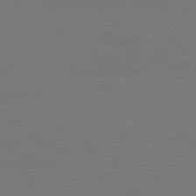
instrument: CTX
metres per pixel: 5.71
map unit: Ap
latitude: -79.2376
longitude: -84.6113
